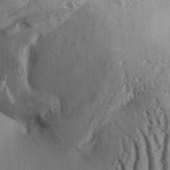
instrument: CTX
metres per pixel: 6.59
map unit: Aa
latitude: 33.1025
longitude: -137.0459
